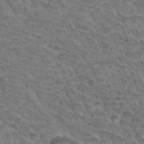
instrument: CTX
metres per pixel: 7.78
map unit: Hto
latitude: 32.8947
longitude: -46.3468
